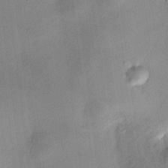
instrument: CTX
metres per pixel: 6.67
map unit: HNhu
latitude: 10.6491
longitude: 11.1242
